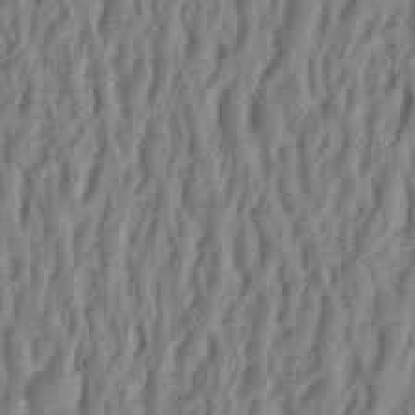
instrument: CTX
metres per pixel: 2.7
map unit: Ht
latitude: 9.4804
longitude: -75.0836
